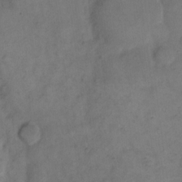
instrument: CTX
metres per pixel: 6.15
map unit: eHh
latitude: 14.5357
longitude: -65.8205
